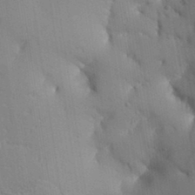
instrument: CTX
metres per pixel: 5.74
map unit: Aa
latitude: 33.2348
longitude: -144.5357
